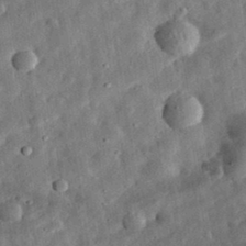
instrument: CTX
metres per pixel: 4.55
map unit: eHh
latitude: 32.6113
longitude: -76.7435
